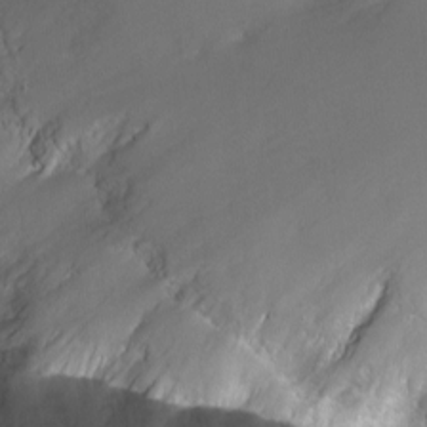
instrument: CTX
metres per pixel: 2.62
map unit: Nhu
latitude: -6.5573
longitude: -45.0647
